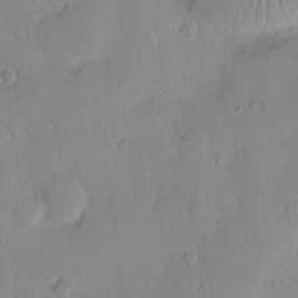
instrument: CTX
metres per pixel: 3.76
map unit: Nhu
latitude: 15.8584
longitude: -78.7624
